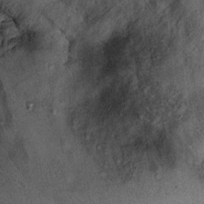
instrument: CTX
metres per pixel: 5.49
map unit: Ht
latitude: 11.4804
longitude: -39.8394
